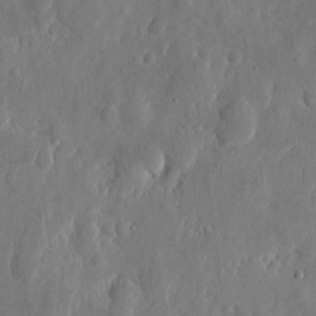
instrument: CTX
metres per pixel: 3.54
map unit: eHh
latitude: 7.0269
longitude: -72.6680
